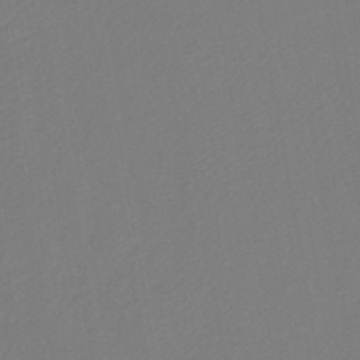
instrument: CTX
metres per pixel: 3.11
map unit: lHb
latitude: -45.1053
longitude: 59.9556
